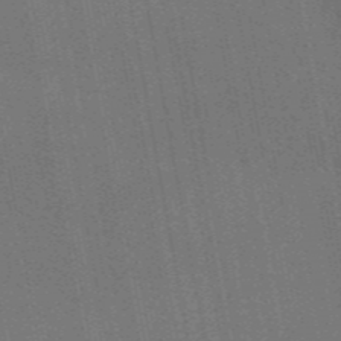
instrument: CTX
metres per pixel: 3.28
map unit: eAb
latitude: 46.7436
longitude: 122.0850
